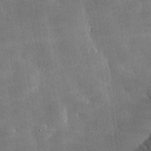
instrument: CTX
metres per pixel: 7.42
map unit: lHvf
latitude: 31.4805
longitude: -93.0269
